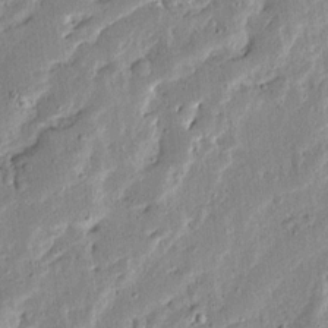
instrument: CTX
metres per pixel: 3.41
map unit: Ave
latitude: 13.2915
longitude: -136.6680
